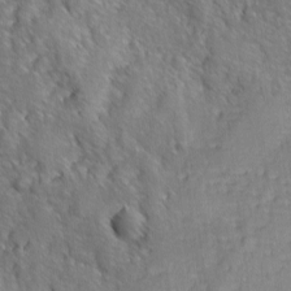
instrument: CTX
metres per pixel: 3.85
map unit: Ave
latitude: -10.1795
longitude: -119.8772
